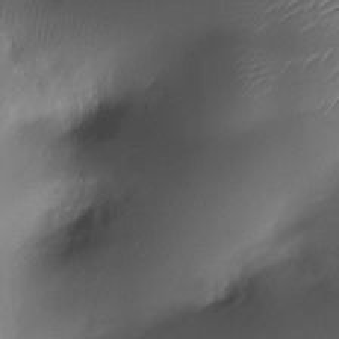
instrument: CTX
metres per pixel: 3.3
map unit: Nhe
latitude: -19.5021
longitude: 144.3684
